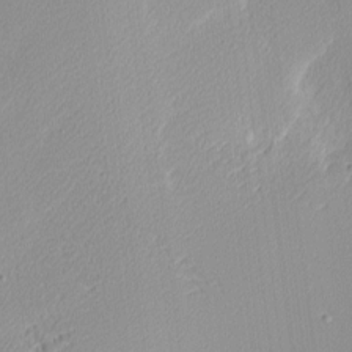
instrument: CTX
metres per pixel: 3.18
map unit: Nhu
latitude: 2.5357
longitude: -75.8772
